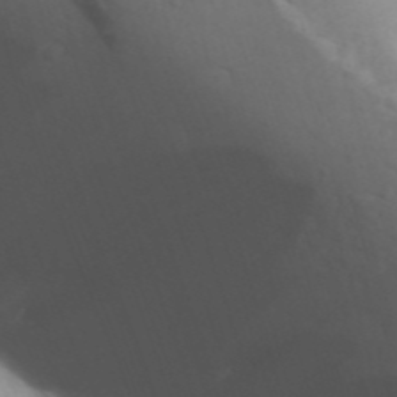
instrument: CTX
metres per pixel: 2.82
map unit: Aa
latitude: 31.3104
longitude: -146.5546
